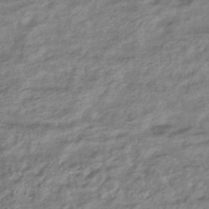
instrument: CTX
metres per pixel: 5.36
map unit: lHb
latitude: -40.2550
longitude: 74.1417
